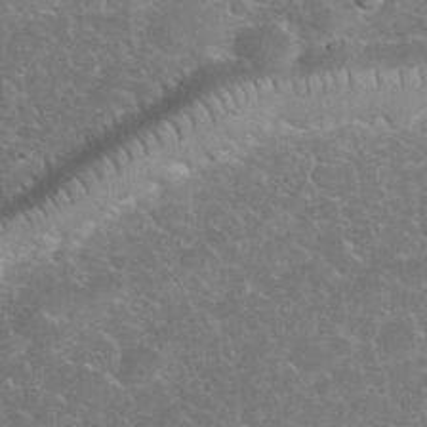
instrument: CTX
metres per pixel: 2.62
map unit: eHh
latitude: 35.7827
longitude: -65.0269
